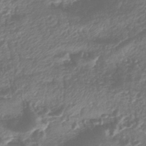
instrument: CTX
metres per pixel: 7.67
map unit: eHb
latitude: -40.6140
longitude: 78.9541
